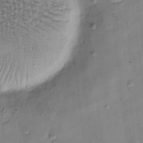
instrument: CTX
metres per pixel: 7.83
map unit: eHh
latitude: -0.2740
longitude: 16.4062
